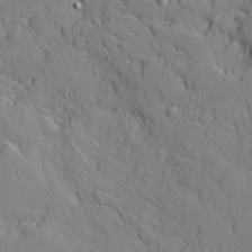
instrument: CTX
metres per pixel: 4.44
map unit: Ave
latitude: 10.8758
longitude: -101.3671
